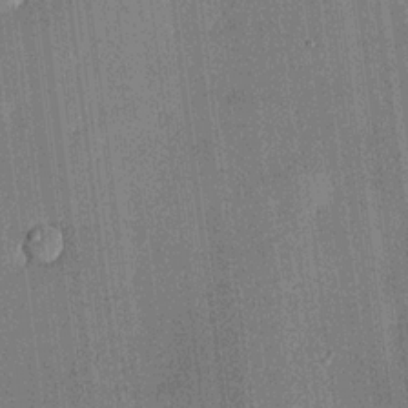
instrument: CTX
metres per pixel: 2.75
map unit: lHvf
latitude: 20.3468
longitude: 143.9178
